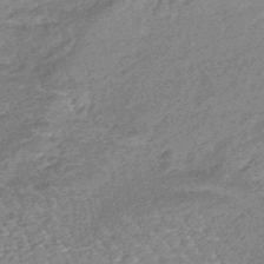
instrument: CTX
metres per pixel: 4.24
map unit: eHb
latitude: -44.4062
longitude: 88.5951
